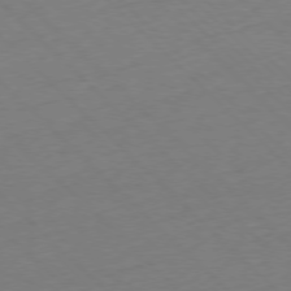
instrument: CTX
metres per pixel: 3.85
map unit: Ap
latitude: -77.4832
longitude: -92.1955
